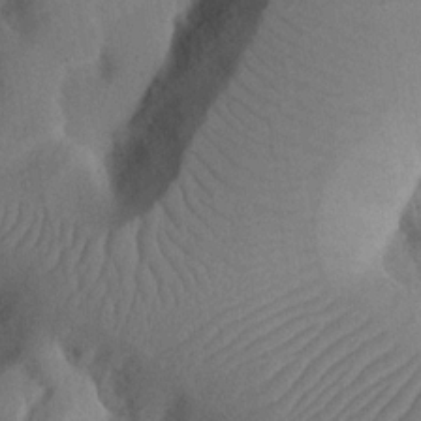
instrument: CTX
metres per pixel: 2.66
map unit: Nhu
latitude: 20.1389
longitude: -74.4034
